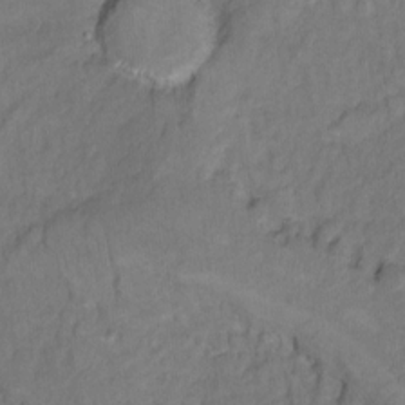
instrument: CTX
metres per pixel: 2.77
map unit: Hto
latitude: 5.9528
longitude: -36.1200
